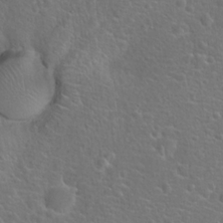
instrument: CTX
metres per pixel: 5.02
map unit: Hto
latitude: 18.1955
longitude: -42.3089
